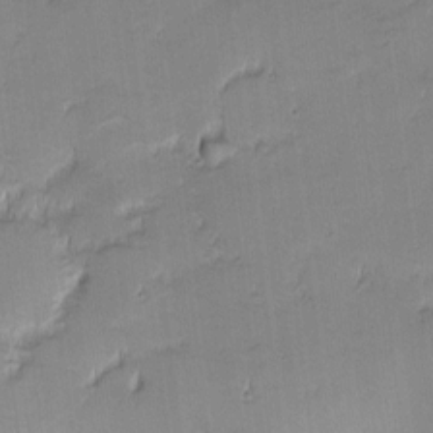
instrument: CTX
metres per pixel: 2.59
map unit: eHh
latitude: -1.0676
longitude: -82.9702
